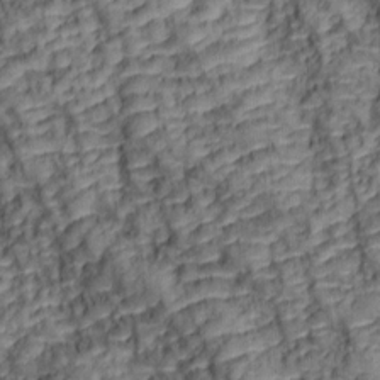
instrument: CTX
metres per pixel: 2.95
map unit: lAa
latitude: 6.1956
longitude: -115.9528
